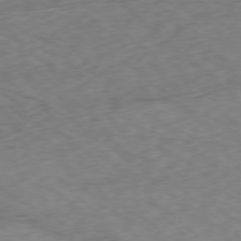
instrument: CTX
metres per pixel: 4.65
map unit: Ap
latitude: -77.7289
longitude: -78.7058
